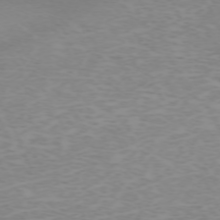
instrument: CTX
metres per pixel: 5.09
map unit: Hpe
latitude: -71.5588
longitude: 12.0283
